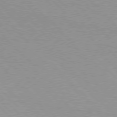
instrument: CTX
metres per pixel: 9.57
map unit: Hpe
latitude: 76.9702
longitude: -152.6869
